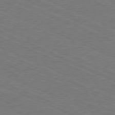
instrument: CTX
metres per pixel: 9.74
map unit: Ap
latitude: -80.9920
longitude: -74.8569
